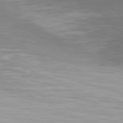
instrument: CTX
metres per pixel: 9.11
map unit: Hpe
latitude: 75.8583
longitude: -128.2711
